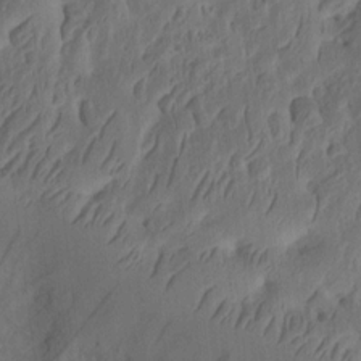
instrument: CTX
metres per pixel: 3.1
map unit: Ht
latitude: 10.9136
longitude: -75.0647
